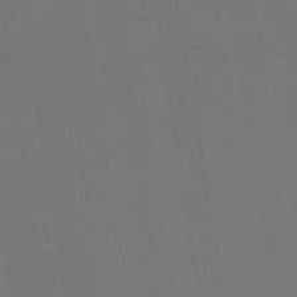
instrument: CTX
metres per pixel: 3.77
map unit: HNb
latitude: -51.6344
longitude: -48.4790
